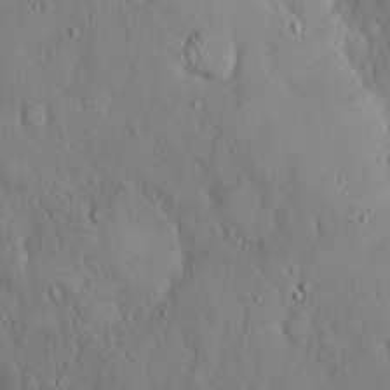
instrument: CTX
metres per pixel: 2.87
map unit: Hto
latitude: 18.2333
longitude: -60.5357
